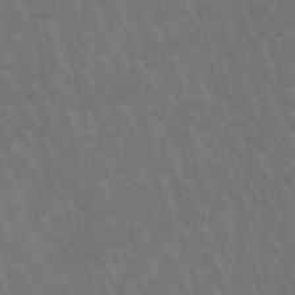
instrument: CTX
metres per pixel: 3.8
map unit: lHb
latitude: -48.4251
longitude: 70.7274
